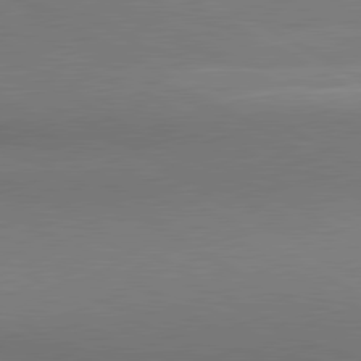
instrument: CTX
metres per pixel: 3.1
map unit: lApd
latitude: 80.8758
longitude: 147.5399
